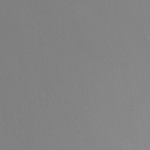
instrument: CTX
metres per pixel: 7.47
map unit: Htu
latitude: -12.8030
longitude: -46.3468
